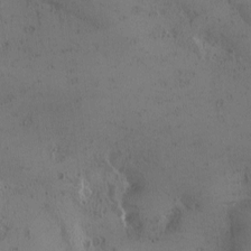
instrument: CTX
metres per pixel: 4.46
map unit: Ave
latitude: -9.7855
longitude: -118.0255
